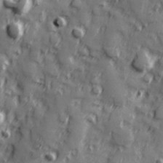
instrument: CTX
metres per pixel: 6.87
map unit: Hve
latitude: 25.3859
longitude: 147.0108
